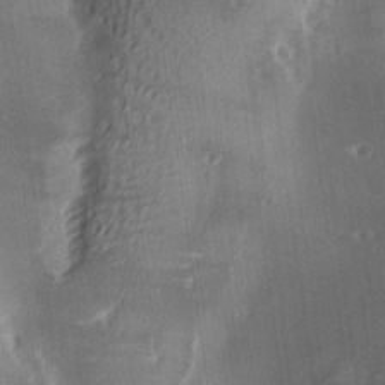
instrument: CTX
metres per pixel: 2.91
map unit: lAa
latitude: 18.4601
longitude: -137.8961
